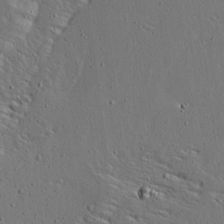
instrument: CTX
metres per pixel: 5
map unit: Ave
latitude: 13.7828
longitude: -138.2522
